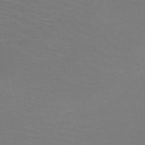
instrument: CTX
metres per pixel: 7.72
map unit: HNb
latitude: -48.8597
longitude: -46.1956
